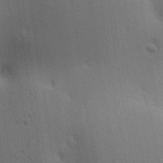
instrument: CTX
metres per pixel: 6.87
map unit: lAa
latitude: 11.7639
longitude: -108.3845
